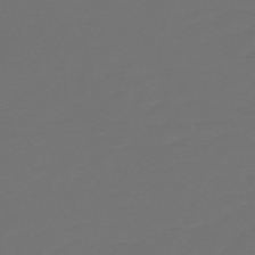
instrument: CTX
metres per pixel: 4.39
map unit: Nve
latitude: -58.8219
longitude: 56.7274
